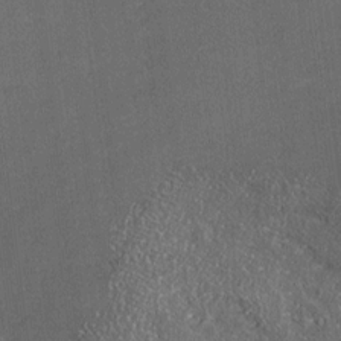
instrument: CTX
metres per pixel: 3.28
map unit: Ave
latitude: 18.5356
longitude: -136.2523
